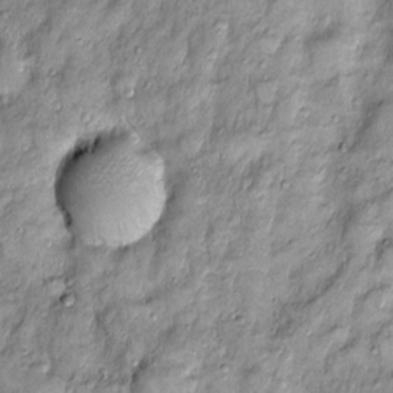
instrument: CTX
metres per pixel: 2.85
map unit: Htu
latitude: -4.2361
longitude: 159.3321
